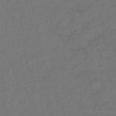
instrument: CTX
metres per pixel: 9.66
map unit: lHb
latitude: -39.6155
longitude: 69.1620
